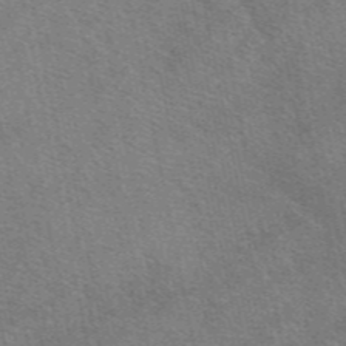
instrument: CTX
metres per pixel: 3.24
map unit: eAb
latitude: 48.6302
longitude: 113.8800
